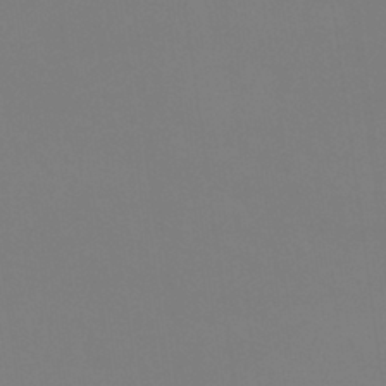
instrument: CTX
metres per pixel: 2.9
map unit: eHb
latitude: -37.8800
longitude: 75.2754
